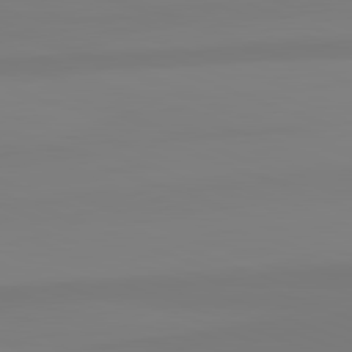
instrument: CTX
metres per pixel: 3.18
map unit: lApd
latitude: 82.2711
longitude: 146.1228
